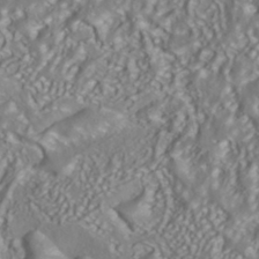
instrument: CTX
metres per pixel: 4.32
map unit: ANa
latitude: -41.0486
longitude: 102.5763
